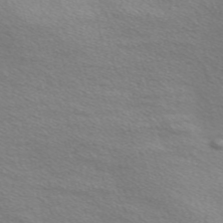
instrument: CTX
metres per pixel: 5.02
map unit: Nve
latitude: -56.8975
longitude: 60.1606
